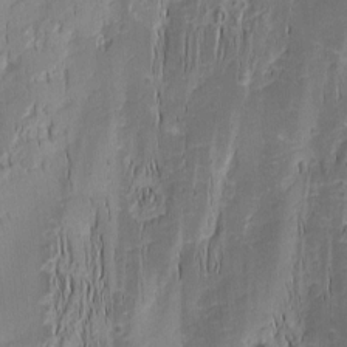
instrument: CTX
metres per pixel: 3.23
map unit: Nhu
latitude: -4.6707
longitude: -152.2334
